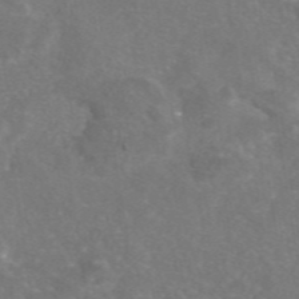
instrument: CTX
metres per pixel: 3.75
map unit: eAb
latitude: 46.8191
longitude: 111.2753
